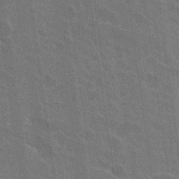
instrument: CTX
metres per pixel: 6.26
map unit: Hto
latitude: 26.1200
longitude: -43.4615
